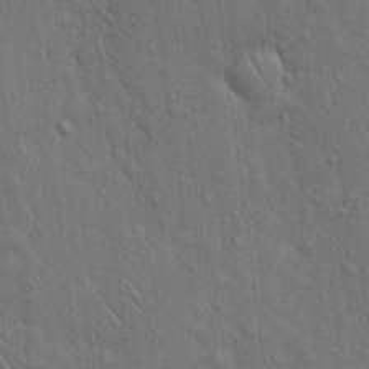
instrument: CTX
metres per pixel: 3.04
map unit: Hto
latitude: 15.9906
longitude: -56.3656
